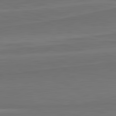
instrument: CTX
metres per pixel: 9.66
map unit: lApd
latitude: 82.2333
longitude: 168.0094
